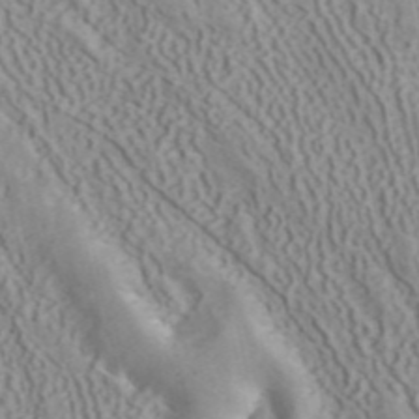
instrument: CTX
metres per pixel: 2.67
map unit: ANa
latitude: 40.6679
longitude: 34.7274
